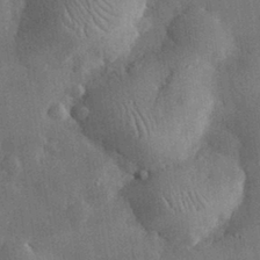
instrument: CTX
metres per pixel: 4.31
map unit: eHh
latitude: 31.9339
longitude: -77.4804
